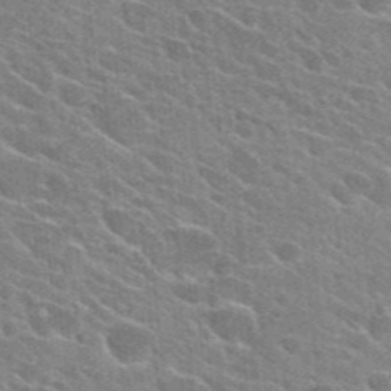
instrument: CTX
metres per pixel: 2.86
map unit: Hto
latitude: 24.9135
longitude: -36.8758
